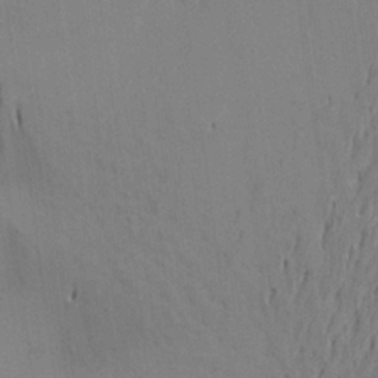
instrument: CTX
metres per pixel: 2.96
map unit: Aa
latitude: 22.3656
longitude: -148.3278
